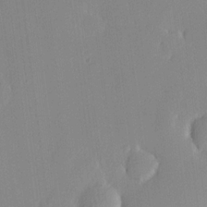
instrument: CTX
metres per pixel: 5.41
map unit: HNhu
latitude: 11.4238
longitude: 8.8597
